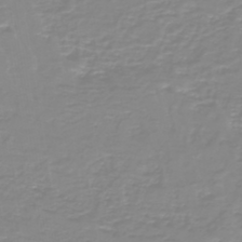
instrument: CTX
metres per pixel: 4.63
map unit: lHb
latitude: -44.1417
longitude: 54.4062
